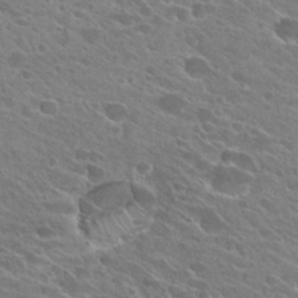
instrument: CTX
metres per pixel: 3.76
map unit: Hto
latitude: 25.9717
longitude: -41.4048
